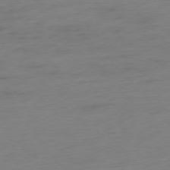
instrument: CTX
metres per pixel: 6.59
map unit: Hpe
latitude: -77.1620
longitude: -14.1389
